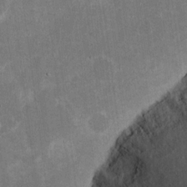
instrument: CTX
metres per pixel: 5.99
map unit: eHh
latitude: 16.8947
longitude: -73.1781
